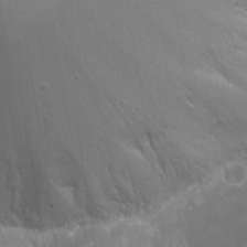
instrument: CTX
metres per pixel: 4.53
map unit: Hto
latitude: 19.5749
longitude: -57.6504
